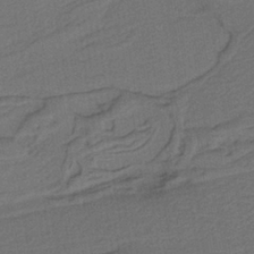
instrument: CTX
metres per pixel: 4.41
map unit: lHb
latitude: -38.8975
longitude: 55.1998
